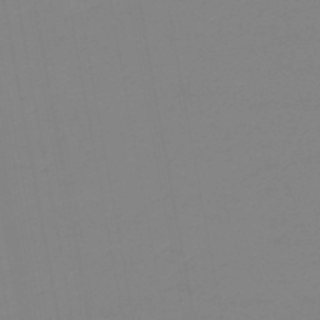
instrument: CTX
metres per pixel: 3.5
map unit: lHb
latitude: -45.1242
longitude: 62.8219
